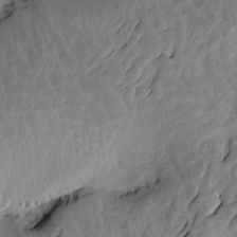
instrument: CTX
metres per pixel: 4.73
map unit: Htu
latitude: -5.1998
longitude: -179.9339
